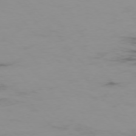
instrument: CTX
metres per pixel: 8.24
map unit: Hpe
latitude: -75.8990
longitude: -19.4804
